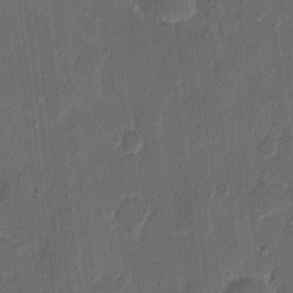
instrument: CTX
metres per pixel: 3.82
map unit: eHh
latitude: 9.7639
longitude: -68.4790
